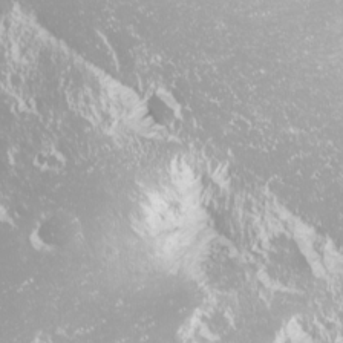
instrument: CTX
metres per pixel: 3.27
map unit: Nhu
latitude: -9.3698
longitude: -70.1956
